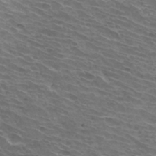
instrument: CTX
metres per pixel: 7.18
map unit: Hto
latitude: 33.5560
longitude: -43.4804
